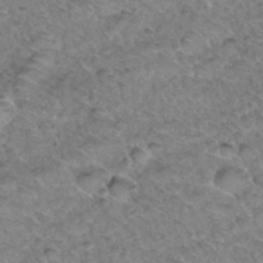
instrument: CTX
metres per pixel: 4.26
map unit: Hto
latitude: 34.7624
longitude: -48.1389
